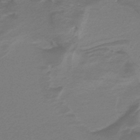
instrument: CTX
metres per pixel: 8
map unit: lHb
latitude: -39.0676
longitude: 55.3321
